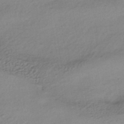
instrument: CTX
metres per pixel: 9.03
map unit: HNhu
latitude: -43.4643
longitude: 95.9178
